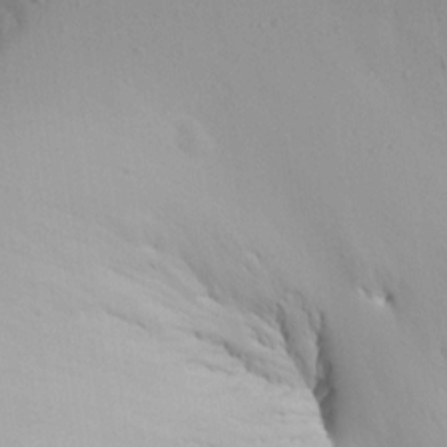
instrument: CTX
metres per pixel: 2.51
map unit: Aa
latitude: 13.4049
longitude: -142.8191
